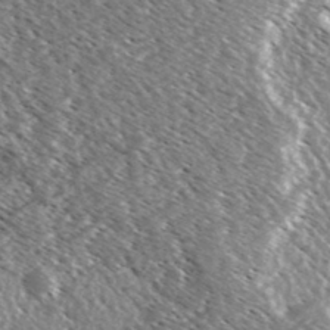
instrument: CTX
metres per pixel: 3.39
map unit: Ave
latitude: 36.9514
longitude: -109.8772
